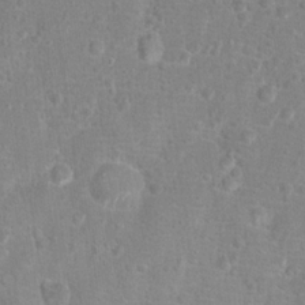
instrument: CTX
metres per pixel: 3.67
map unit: Hto
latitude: 16.8569
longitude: -41.5371
